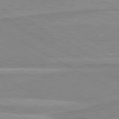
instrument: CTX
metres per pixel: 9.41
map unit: lApd
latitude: 80.3845
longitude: 170.7652
